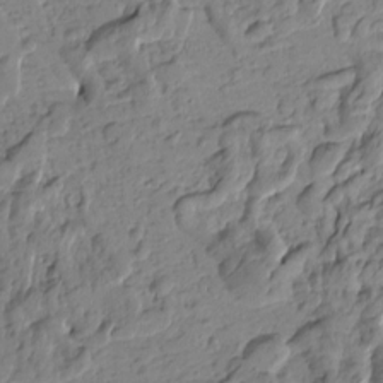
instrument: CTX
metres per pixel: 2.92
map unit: Htu
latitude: -0.6519
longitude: -175.3860
